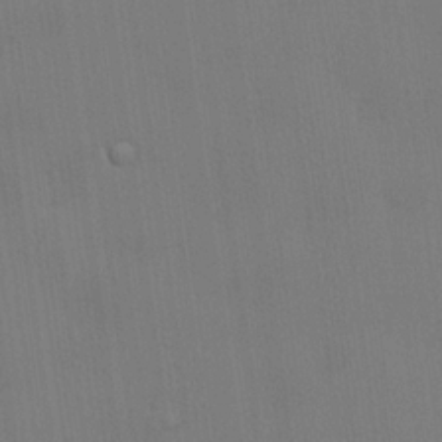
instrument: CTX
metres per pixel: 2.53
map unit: lHvf
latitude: 22.1767
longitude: 142.3117
